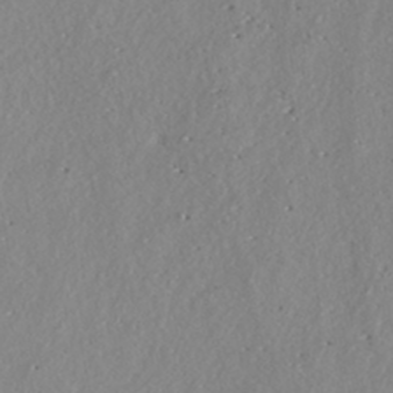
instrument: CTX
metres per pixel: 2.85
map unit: ANa
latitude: -40.8597
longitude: 102.5385
